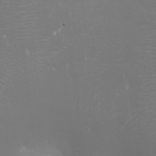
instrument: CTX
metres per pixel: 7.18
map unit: Ht
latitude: -14.7086
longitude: -40.4412
